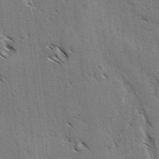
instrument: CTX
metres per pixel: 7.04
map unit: lAvf
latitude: -4.2361
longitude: -113.1403
